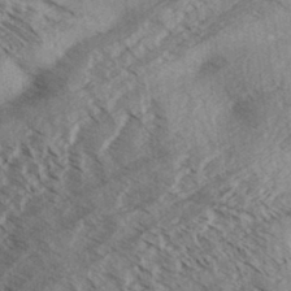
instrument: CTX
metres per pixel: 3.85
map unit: Aa
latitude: 33.2159
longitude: -139.4426
